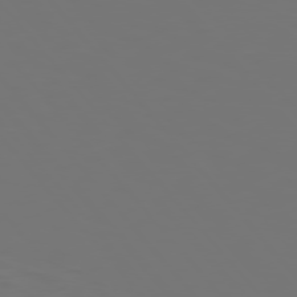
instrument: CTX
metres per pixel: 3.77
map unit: Hpe
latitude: 75.1592
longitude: -124.8569
